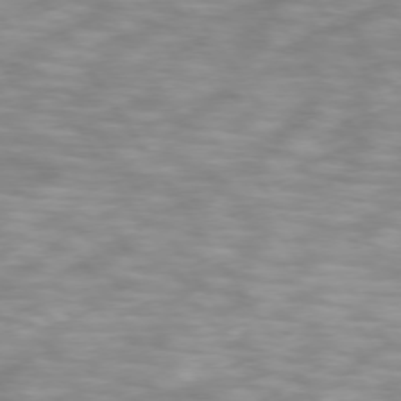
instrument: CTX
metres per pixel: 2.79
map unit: lApd
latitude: 74.3089
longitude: -52.1767
